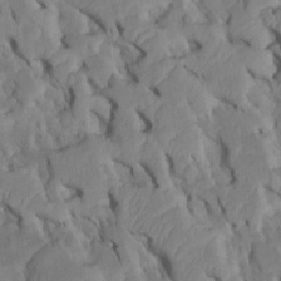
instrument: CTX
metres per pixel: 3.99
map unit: Htu
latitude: -7.1242
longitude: 145.1998
